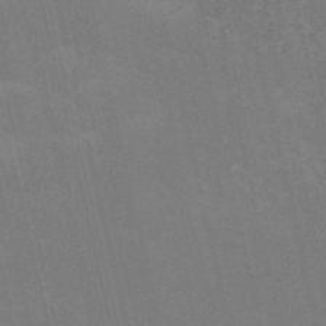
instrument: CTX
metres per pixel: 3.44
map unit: HNb
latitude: -54.0283
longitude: -35.1214
